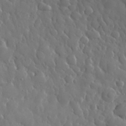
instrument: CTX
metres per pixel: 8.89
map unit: eHh
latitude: 33.7261
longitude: -57.7827
